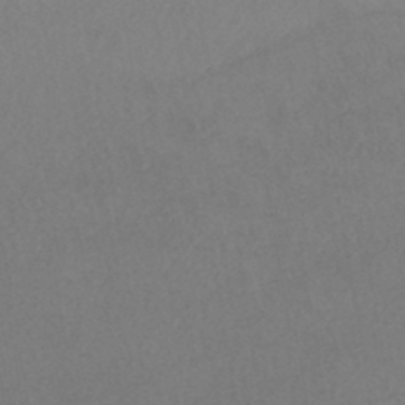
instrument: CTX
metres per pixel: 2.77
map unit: HNhu
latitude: -44.1795
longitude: 94.7085
